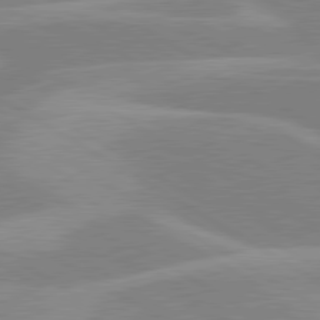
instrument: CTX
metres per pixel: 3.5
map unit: lApd
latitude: 80.1200
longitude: -123.1970
